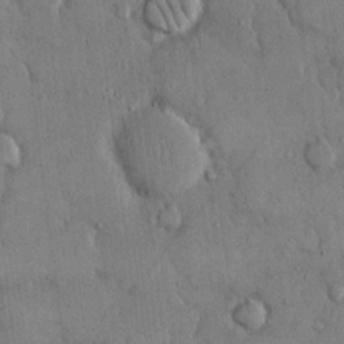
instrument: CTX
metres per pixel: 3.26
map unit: eHh
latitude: 14.4601
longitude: -68.3656
